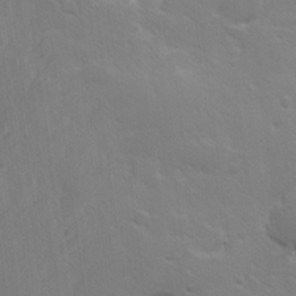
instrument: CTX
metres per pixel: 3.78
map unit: Hve
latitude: 23.7072
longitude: 144.7085
